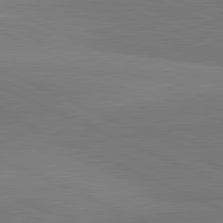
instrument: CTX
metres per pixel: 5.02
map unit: lApd
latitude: 81.8583
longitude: 151.3321
